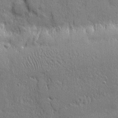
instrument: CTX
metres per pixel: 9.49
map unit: eHh
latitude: 4.1200
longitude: -75.3293
